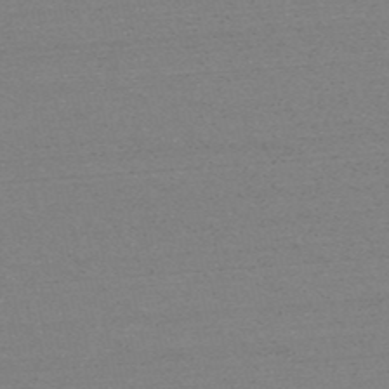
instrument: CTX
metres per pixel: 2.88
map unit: HNb
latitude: -52.2172
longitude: -43.2348
